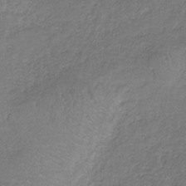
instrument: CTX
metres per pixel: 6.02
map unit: HNb
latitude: -34.8030
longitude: 55.6155
